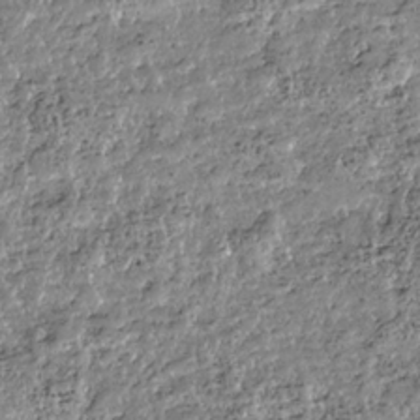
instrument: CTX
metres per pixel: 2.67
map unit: HNhu
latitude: -36.4062
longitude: 33.8045
